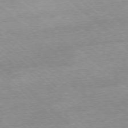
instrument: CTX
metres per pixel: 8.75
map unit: Ap
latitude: -78.2361
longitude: -62.7247
